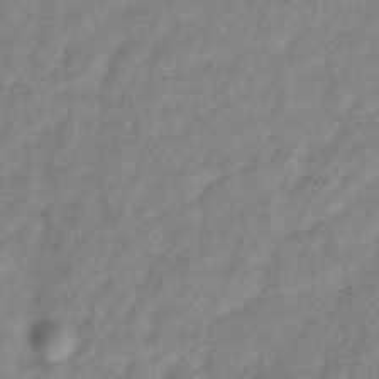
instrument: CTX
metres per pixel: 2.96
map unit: Hve
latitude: -33.2565
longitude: 90.2929
